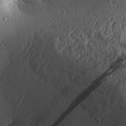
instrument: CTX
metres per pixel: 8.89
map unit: Aa
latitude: 30.8947
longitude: -134.2900
